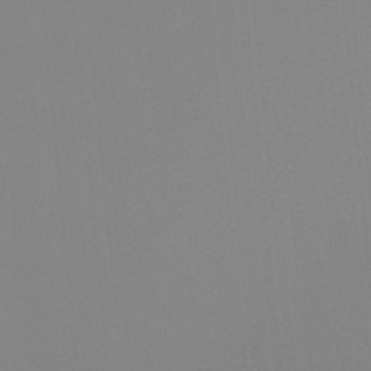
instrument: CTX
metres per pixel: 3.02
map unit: Ht
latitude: -13.3699
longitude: -51.0269
